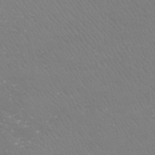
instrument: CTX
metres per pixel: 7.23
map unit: HNhu
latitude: -47.4832
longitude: 29.8989
